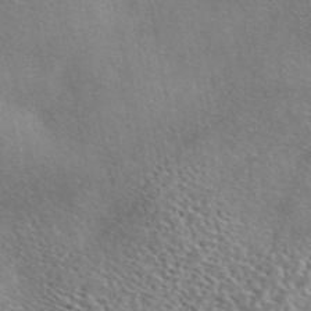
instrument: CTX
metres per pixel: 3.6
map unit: eAb
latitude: 45.4048
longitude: 113.5399
